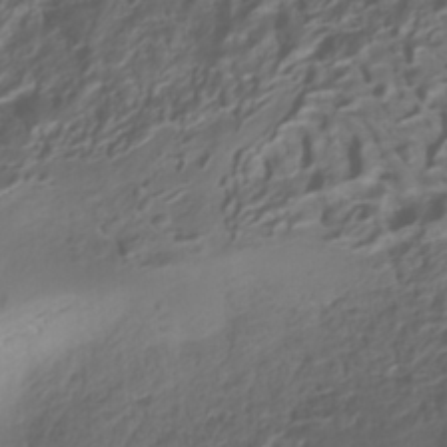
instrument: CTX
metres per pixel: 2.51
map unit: ANa
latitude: -38.7463
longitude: 97.7289
